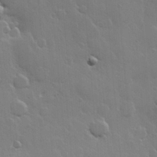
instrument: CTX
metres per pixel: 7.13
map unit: Hve
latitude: 23.1403
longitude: 149.3888
